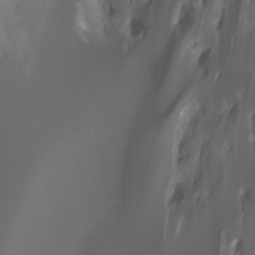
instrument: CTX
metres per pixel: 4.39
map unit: Htu
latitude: -7.6344
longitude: -48.7246
